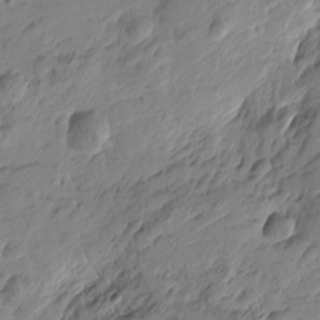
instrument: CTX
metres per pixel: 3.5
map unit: Htu
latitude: -4.2361
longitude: -177.9906
